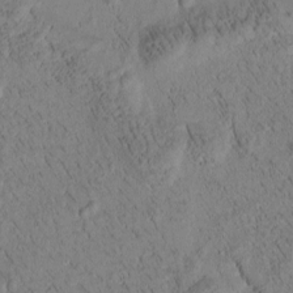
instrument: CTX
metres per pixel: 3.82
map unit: Htu
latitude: -3.9367
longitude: 172.2550
